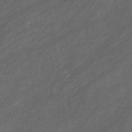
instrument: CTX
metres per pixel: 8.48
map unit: eHb
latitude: -32.1795
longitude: 70.8786
